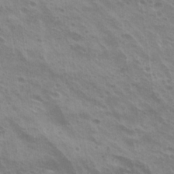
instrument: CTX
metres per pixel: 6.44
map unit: Hto
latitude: 25.2159
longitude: -38.8380
